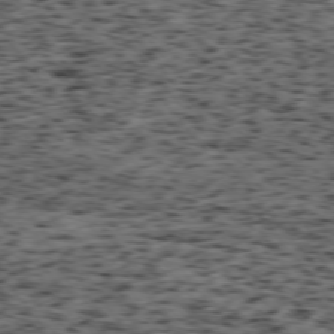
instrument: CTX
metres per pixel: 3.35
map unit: Ap
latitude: -75.7667
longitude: -61.7638
